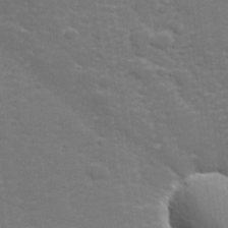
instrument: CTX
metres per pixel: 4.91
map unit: lHvf
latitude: 25.5938
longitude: 141.9178
